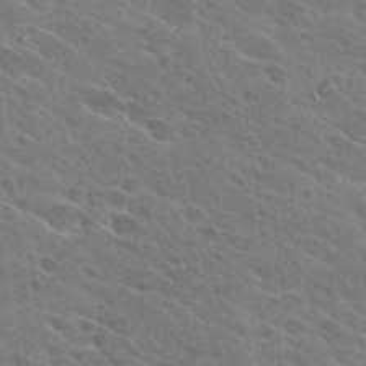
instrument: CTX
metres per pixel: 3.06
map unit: Hto
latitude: 26.6302
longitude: -41.4048
